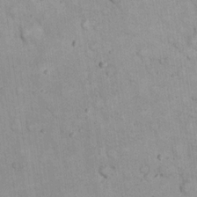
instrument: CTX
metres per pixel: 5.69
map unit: eHh
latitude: 21.3482
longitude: -62.2523
